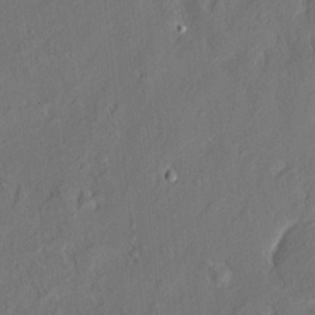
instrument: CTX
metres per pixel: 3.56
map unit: eHh
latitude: 5.9339
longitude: -76.9136
